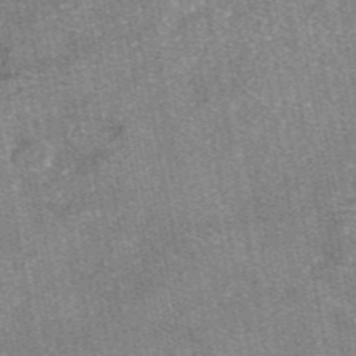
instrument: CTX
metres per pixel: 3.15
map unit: eAb
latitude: 47.4049
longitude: 107.3321
